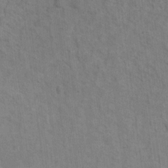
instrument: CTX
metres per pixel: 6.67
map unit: Hto
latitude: 14.1767
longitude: -38.1578
